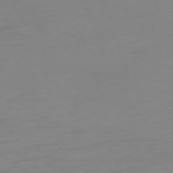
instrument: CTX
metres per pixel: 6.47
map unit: Ap
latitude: -77.2376
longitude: -78.1200
